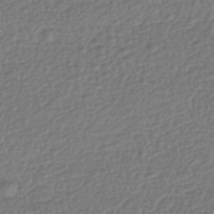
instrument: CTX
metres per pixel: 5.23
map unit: HNhu
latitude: -43.5399
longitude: 98.0472
